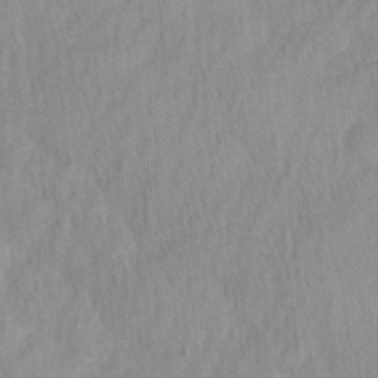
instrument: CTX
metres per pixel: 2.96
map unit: Ave
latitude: 11.9339
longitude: -106.9136
